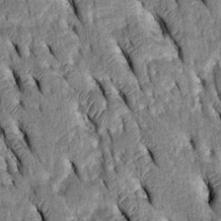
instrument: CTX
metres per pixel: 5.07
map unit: Htu
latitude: -2.6518
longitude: 151.4265
